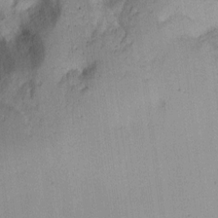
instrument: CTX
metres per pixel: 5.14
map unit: eHh
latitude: 13.2348
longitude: -71.7638
